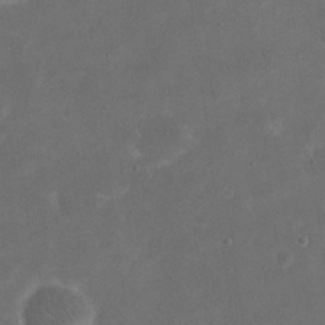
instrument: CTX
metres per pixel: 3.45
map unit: eHh
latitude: 19.9906
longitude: -65.3293
